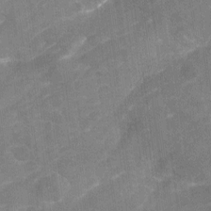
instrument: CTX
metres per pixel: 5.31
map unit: Nhu
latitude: -22.2740
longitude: -55.9339
